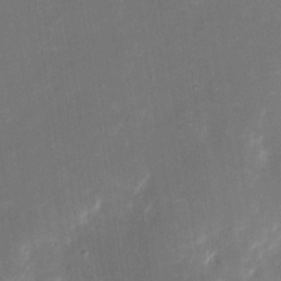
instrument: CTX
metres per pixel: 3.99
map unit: eHh
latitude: 4.4034
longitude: -69.7828
